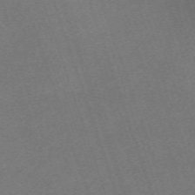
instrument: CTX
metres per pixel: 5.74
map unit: eHh
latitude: -63.7477
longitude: 50.3684
